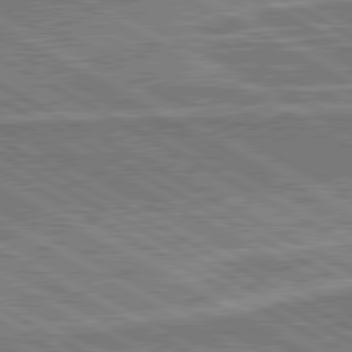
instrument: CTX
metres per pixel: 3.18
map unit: lApd
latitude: 80.7246
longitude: 144.3117
